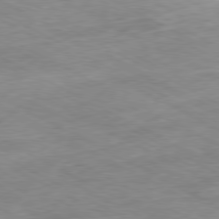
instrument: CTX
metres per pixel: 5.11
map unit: Ap
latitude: -80.7086
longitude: -80.6301
